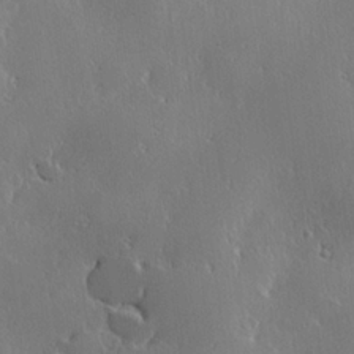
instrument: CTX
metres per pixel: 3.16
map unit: Hve
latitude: 23.1592
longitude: 146.1794
